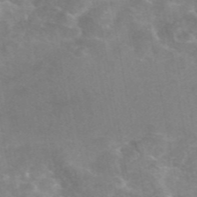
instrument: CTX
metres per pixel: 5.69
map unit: eAb
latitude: 46.1389
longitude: 124.6518
